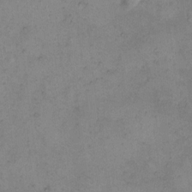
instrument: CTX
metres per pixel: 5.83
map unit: eHh
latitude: 10.3845
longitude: -62.2145
